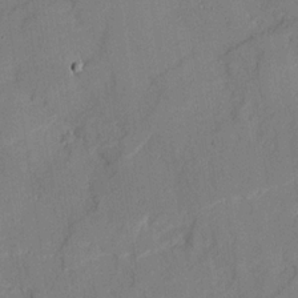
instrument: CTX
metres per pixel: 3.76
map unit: Ave
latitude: 18.3089
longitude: -128.2711
